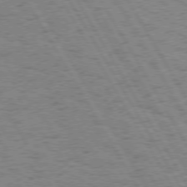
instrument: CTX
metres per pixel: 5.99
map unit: Hpe
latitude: 74.2523
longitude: -135.3481
